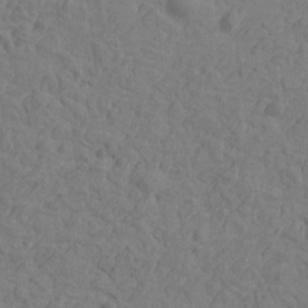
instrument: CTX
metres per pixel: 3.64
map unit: Htu
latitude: -2.9163
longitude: -175.5371
